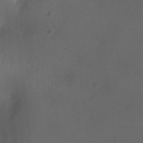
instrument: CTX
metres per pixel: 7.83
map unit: Nhu
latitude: -12.1984
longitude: -41.4237
